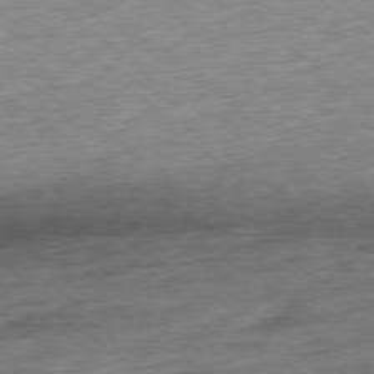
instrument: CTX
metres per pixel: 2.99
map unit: Ap
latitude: -79.1431
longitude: -101.9906
